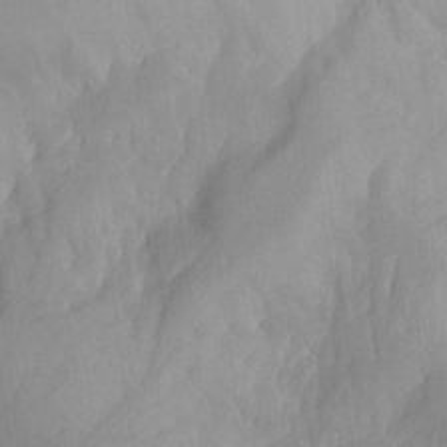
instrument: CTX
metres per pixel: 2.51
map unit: Aa
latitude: -13.1431
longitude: -59.3293
